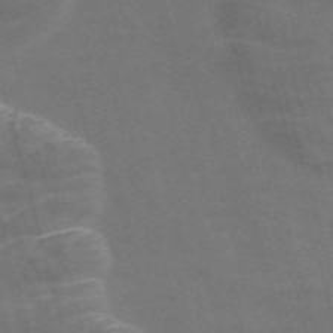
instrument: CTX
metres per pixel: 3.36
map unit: Nve
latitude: -58.1416
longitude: 65.7478
